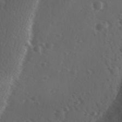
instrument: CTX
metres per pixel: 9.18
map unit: Ave
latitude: -8.8219
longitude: -121.3482
